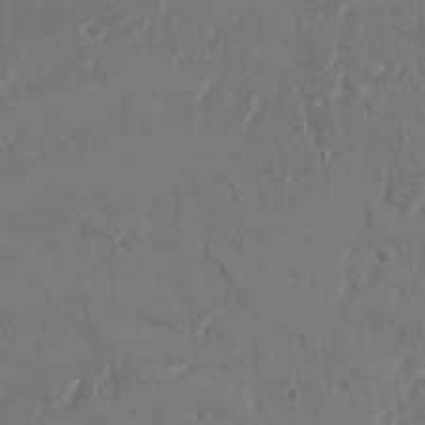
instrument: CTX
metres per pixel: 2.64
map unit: Nhu
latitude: 25.4237
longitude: -62.0444
